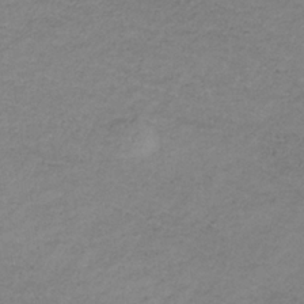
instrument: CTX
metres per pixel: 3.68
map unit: lHb
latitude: -36.0472
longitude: 71.5588
